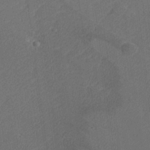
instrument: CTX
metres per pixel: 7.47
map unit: lHvf
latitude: 25.7638
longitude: 141.4076
